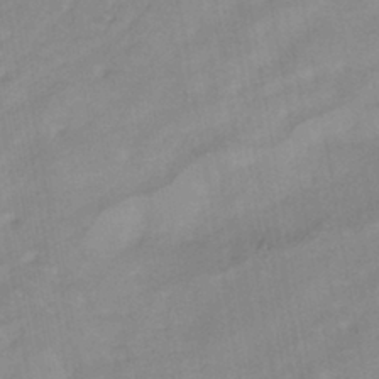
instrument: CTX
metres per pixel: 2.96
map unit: HNhu
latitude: -42.3306
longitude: 91.3510
